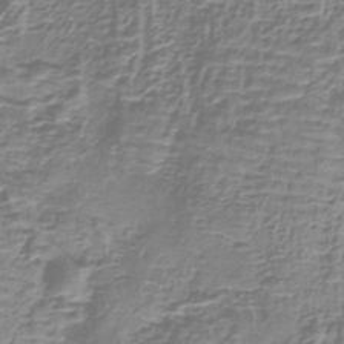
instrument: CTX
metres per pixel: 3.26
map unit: lHb
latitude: -40.8975
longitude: 59.2753
